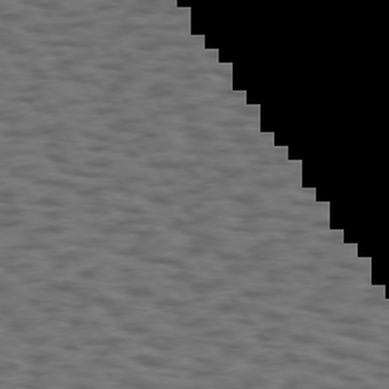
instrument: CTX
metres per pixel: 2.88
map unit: Hpe
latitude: 74.4979
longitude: -132.4034
